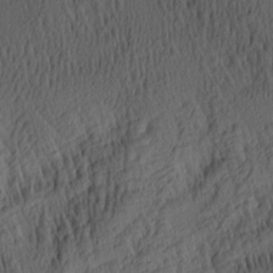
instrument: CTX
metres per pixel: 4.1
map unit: lAa
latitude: 3.9717
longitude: -115.0458
